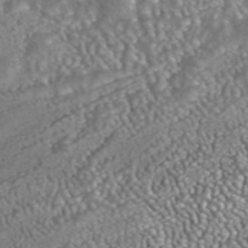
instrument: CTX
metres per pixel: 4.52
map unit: ANa
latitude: 42.2523
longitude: 23.7289
